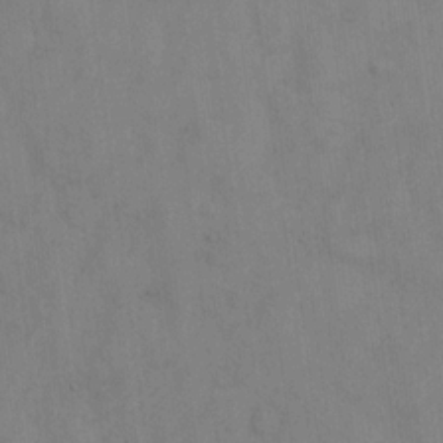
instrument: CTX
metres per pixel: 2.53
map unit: eHh
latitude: 14.0444
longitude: -62.5924
